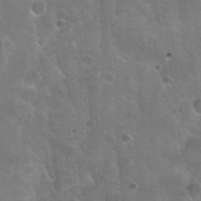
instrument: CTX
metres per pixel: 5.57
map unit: Nhu
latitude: 31.3293
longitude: -54.1200
